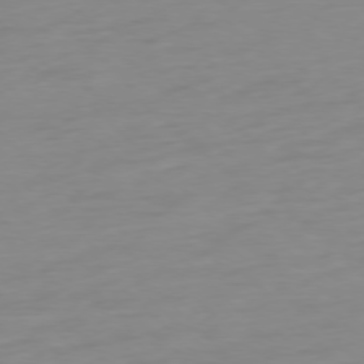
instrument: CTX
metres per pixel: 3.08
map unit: Ap
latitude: -77.3888
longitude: -78.1578
